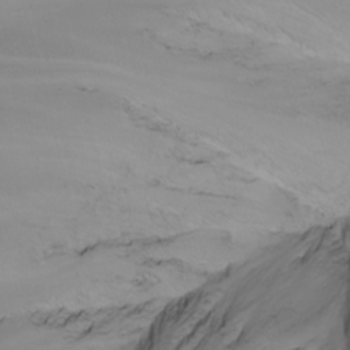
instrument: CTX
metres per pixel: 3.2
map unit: Htu
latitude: -8.3684
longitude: -64.3656
